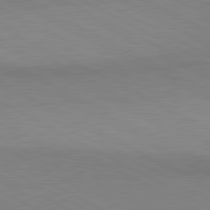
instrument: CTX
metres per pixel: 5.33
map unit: lApd
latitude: 80.8191
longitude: 149.4644
